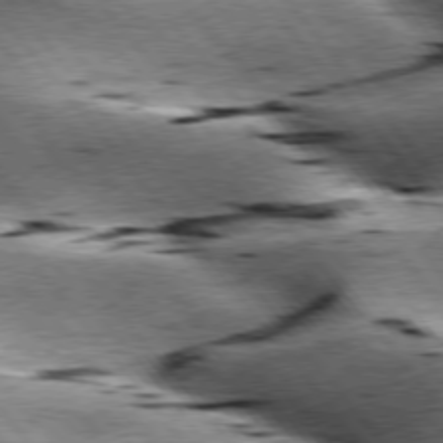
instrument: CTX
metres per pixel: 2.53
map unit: lApd
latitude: 76.7435
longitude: -60.6112
